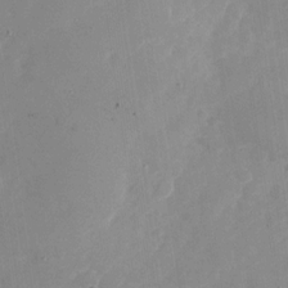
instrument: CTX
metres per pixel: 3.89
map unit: Nhu
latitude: -28.8597
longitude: -65.9150
